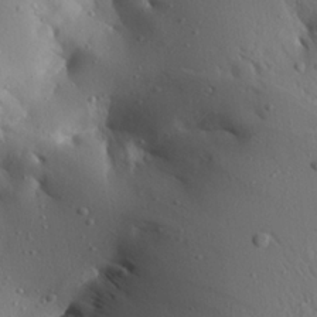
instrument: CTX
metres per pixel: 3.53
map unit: Aa
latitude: 20.1389
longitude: -148.4790
